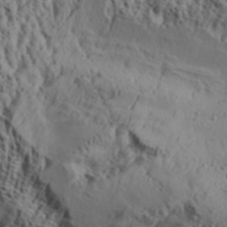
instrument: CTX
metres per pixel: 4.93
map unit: Aa
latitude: 31.6694
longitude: -136.1200
